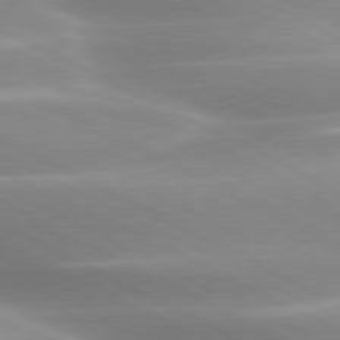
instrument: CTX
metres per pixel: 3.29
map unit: lApd
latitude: 79.7828
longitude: -120.1767
